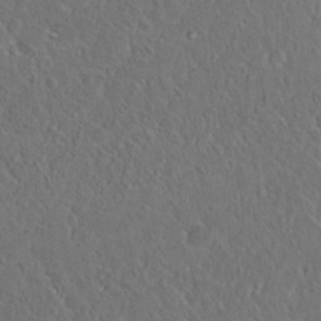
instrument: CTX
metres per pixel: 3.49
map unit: Hto
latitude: 16.4601
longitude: -37.8772
